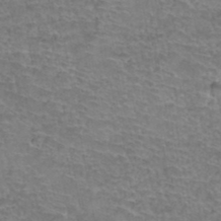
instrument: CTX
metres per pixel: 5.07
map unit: Hto
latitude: 37.6883
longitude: -42.3089
